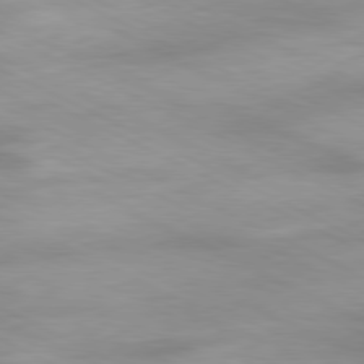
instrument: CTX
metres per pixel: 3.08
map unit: Ap
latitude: -81.2187
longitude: -92.4412
